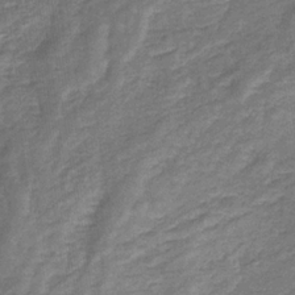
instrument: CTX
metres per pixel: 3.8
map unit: eHb
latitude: -32.3684
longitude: 67.3132
